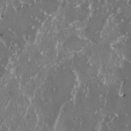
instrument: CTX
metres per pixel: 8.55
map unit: HNhu
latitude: 1.4237
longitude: 6.3873
